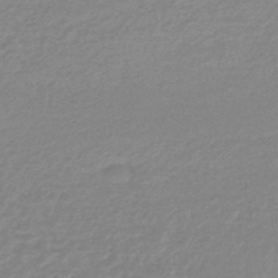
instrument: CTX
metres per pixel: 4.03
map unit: lHb
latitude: -45.2565
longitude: 65.9556
